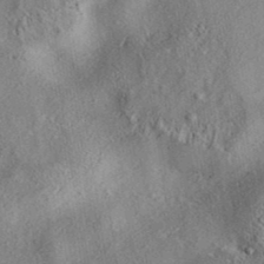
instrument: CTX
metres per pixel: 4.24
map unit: eAb
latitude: 38.0255
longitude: 113.1998
